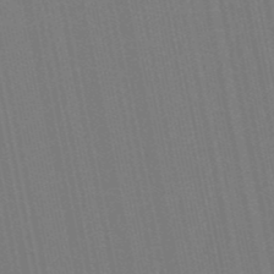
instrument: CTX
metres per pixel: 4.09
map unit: eHb
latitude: -51.0486
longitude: 70.7274
